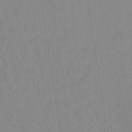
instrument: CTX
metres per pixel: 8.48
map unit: lHb
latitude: -35.2376
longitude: 71.8989
